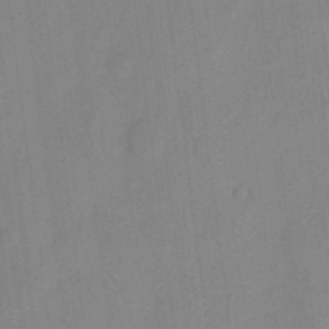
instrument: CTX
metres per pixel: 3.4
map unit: eHh
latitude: 5.8205
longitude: -73.7450
